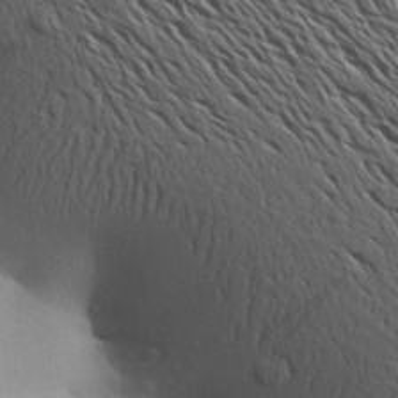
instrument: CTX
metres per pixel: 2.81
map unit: Aa
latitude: 26.3089
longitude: -144.3278
